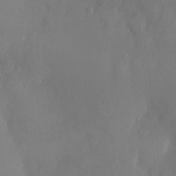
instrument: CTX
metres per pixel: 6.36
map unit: HNhu
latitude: 4.5357
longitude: -5.4615
